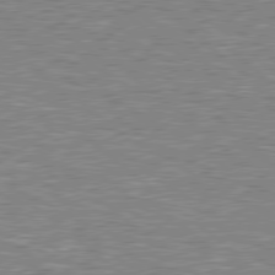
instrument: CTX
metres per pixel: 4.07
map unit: lApd
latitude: 78.8380
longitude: -157.7449
